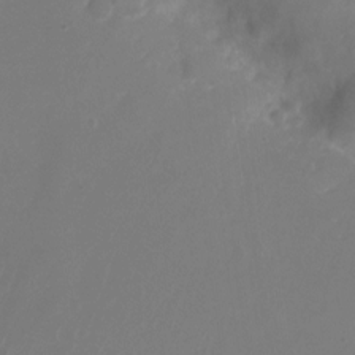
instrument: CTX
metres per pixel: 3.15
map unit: Nhu
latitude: -27.3509
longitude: -72.1578
